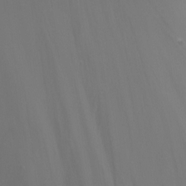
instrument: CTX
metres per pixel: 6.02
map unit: Nhu
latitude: -13.5777
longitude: -71.1781
